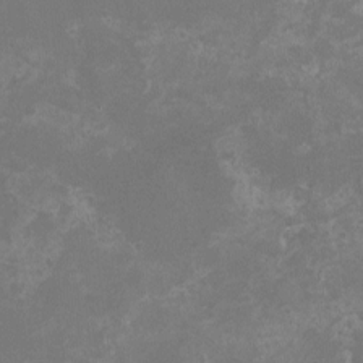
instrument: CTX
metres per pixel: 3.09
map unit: HNhu
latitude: -2.6896
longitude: -3.9528
